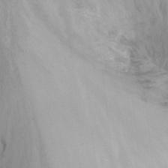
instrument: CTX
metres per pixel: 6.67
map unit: Nhu
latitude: -15.6155
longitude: -52.0255
